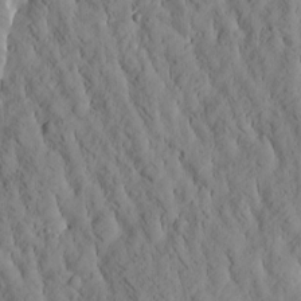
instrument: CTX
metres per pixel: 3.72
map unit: Htu
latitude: -2.9163
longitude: 174.0661
